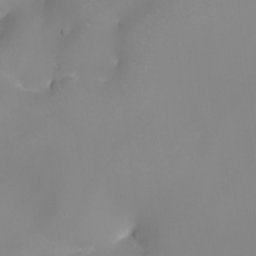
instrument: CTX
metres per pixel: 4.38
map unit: Nhu
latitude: -8.2928
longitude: -82.9135
